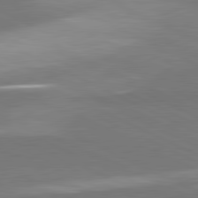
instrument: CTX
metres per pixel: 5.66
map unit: lApd
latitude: 81.6127
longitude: 157.5210
